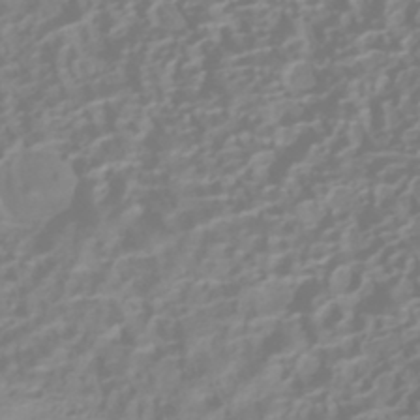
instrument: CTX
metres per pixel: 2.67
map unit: HNhu
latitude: -41.8611
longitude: 100.8596
